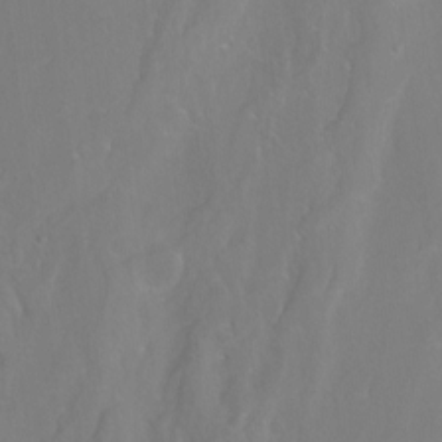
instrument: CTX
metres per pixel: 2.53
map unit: Nhu
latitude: -7.4832
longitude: -44.3089
